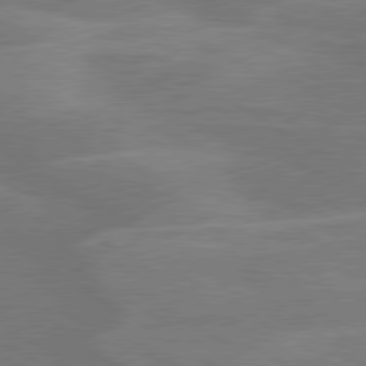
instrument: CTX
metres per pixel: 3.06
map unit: lApd
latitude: 79.6883
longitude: -123.2159
